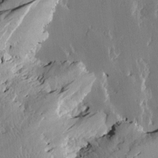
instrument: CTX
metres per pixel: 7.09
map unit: Htu
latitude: -2.7274
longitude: -178.3090
